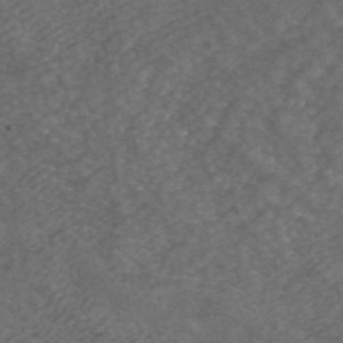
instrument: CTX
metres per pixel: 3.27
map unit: ANa
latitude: 43.3671
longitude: 30.1039
